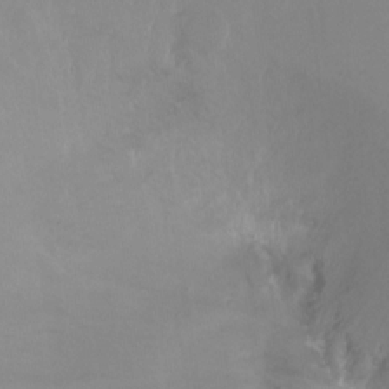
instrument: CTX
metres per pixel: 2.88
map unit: Ht
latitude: -14.4062
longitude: -43.0459
